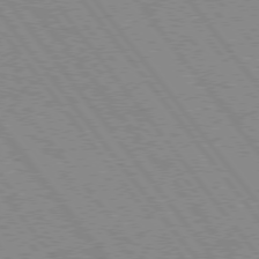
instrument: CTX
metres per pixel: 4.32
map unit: Hpe
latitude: 75.1781
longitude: -149.7639
